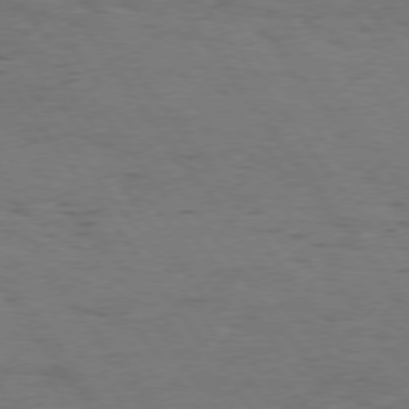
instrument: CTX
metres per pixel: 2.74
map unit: Hpe
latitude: 74.8380
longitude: -140.7813
